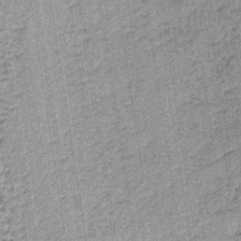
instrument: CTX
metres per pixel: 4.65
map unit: lHb
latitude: -36.7274
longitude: 64.1228
